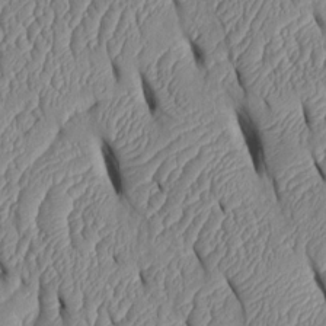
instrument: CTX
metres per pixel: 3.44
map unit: Htu
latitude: 2.1011
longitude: 149.5022
